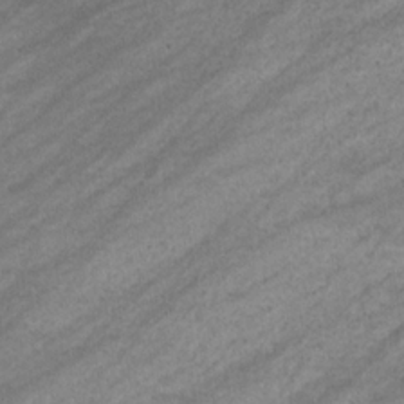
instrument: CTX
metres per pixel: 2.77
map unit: eHb
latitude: -33.2754
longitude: 70.6330
